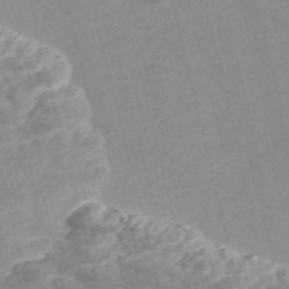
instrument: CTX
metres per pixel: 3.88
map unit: Nve
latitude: -56.8219
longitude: 51.3510
